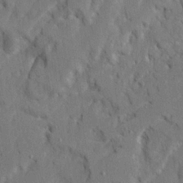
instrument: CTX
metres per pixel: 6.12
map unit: Ave
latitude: 22.6868
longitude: -130.8380
